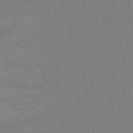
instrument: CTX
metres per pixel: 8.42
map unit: lHb
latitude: -43.8989
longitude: 67.4076
